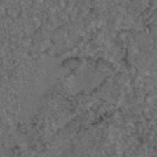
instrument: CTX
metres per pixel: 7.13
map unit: eAb
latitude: 43.6316
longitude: 107.1620
